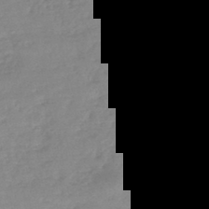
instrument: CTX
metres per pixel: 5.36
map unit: HNb
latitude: -45.8800
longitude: -35.0647
